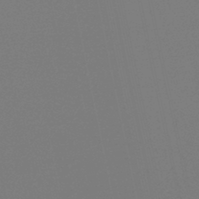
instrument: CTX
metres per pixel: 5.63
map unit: lHb
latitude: -39.2565
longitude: 62.2928
